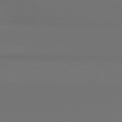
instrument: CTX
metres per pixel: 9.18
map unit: lApd
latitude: 80.9892
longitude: 153.0486
